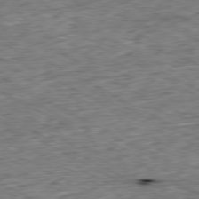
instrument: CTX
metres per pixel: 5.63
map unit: Ap
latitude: -80.4629
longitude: -87.5371
